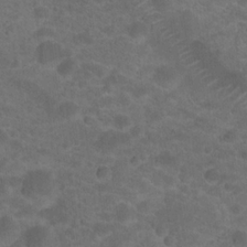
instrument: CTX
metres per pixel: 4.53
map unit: Hto
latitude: 19.4615
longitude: -38.8569
